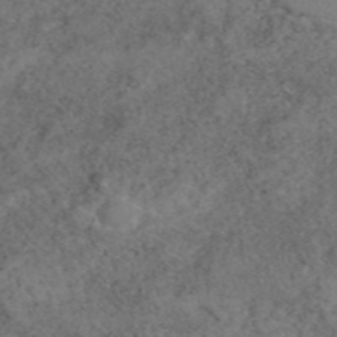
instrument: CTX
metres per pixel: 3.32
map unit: eAb
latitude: 49.1214
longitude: 108.6329
